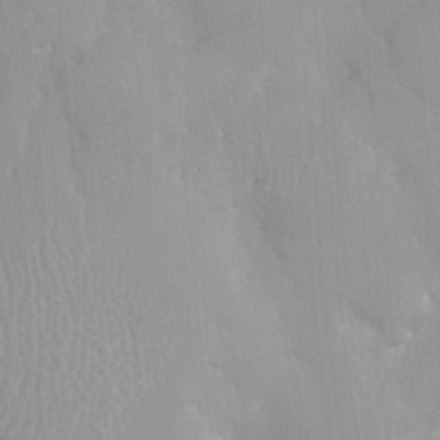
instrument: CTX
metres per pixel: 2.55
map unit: HNhu
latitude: 0.5168
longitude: -3.7260
